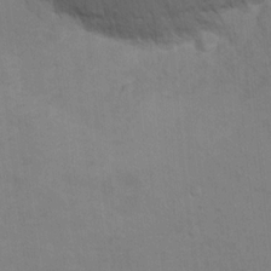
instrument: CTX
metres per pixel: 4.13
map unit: Hto
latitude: 11.0836
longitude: -35.8205
